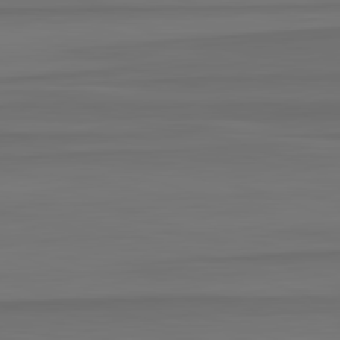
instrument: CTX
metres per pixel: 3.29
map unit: lApd
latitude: 82.9135
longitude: -178.9703
